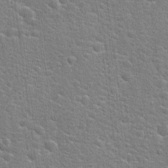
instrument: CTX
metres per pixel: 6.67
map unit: Hto
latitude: 21.6694
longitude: -44.2900
